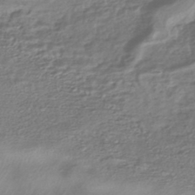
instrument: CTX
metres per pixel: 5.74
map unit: HNhu
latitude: -44.8597
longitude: 97.2565
